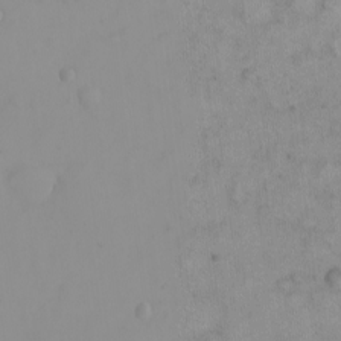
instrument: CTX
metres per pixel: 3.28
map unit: eHh
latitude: -8.9164
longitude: -68.1577
